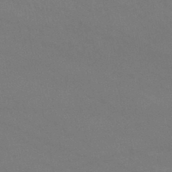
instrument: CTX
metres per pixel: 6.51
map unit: lHb
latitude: -38.6330
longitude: 73.2187
